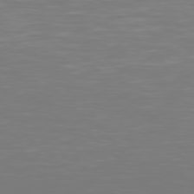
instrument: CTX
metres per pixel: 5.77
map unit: Hpe
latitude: 77.8205
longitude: -163.3104
